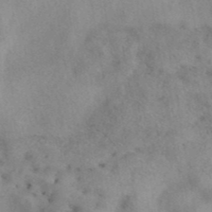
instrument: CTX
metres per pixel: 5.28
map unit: eAb
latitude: 40.9324
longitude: 108.5763
